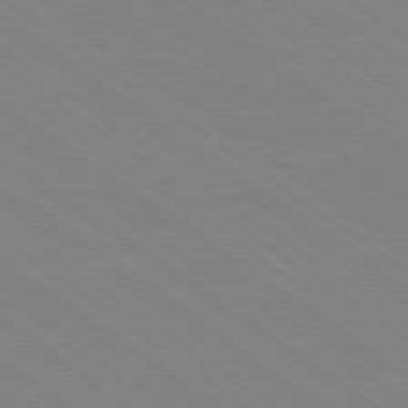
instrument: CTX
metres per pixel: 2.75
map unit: Hpe
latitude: 79.1214
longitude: -125.0080
